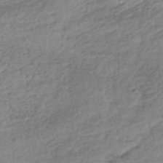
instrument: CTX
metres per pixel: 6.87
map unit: lHb
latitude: -38.6141
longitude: 68.0094
